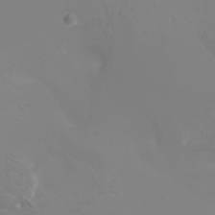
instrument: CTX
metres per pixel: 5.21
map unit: Htu
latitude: -4.5762
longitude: -89.6883
